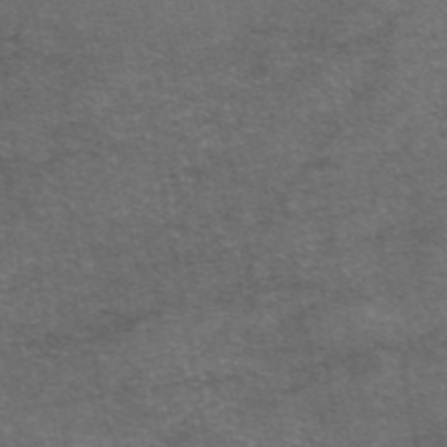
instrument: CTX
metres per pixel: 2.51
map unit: eAb
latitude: 46.9325
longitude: 104.5951
